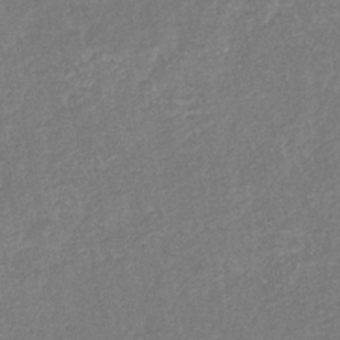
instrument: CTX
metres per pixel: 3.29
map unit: eHb
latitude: -34.2173
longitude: 76.5007
